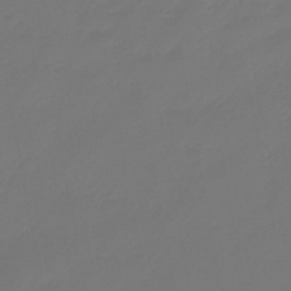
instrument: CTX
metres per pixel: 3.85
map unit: eHb
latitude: -46.4251
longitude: 84.8785
